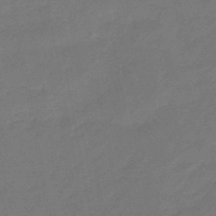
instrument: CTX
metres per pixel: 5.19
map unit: eHb
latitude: -46.9164
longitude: 82.1228
